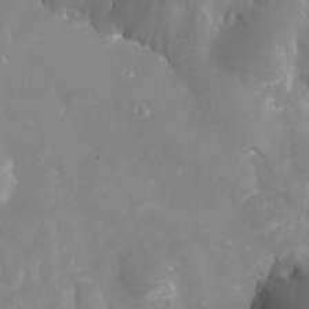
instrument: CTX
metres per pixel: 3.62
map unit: Nhu
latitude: -5.8233
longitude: -77.1781
